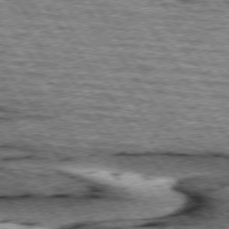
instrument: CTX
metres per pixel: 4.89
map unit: lApd
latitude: 74.8569
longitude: -72.8569
